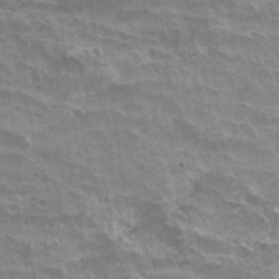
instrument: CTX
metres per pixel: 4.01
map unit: Hto
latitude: 33.0836
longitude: -42.8002
